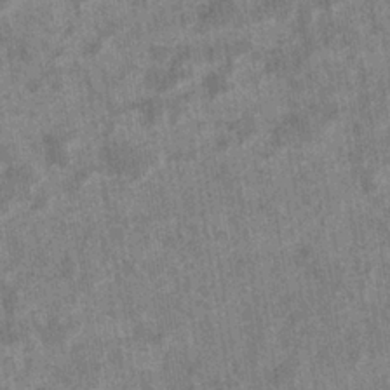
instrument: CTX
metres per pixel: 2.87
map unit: eHb
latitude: -35.4454
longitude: 76.8219
